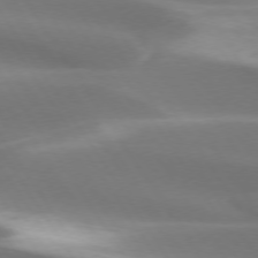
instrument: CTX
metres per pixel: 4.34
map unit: lApd
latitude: 73.6694
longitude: -50.8191
